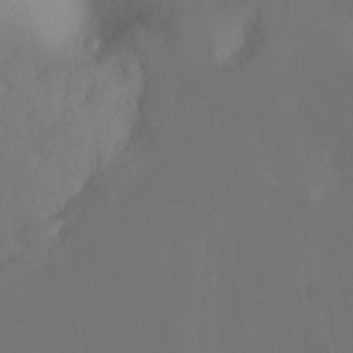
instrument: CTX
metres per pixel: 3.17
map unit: Ht
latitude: -4.8408
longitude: -61.0647
